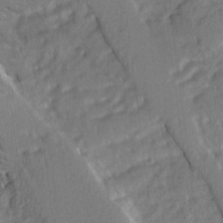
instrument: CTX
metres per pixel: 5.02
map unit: Ave
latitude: 2.1011
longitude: -110.1767
